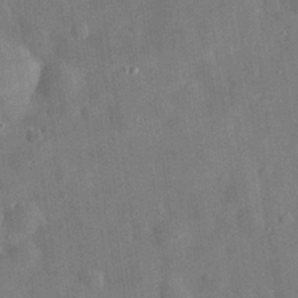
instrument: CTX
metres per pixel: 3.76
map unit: eHh
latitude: 30.2901
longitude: -75.1781
